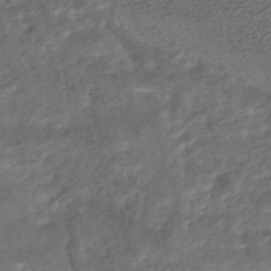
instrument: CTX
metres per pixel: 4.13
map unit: HNhu
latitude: -46.3684
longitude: 102.6707
